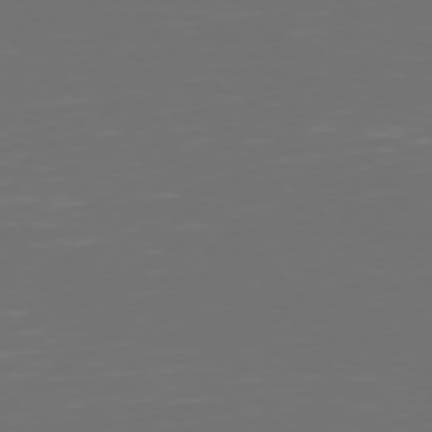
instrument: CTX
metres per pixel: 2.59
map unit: Hpe
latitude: 74.5546
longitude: -125.4048
